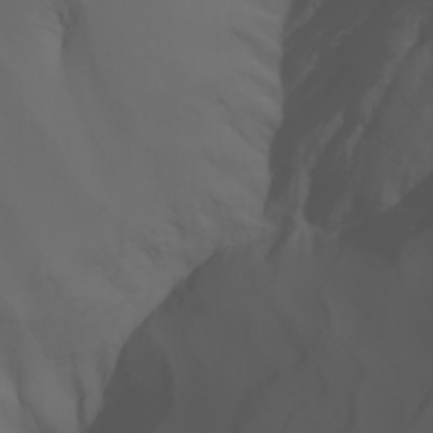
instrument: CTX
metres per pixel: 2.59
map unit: Nhu
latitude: -7.2565
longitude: -84.9892
